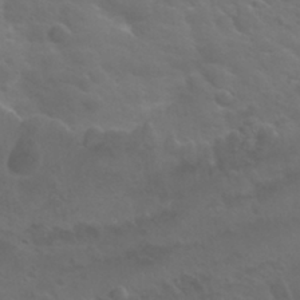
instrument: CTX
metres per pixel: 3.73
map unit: Nhu
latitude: 29.9150
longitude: -50.6112
